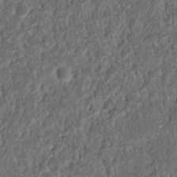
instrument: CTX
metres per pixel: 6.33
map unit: Nhu
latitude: 14.0255
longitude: -73.4238
